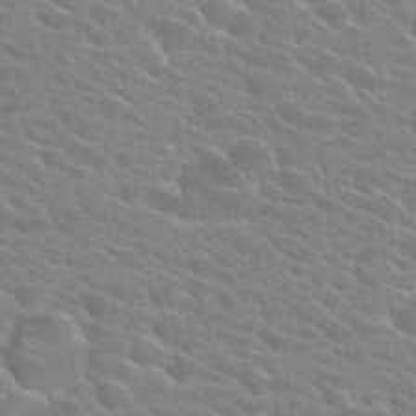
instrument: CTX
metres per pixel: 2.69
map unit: Hto
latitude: 24.8002
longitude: -40.9135
